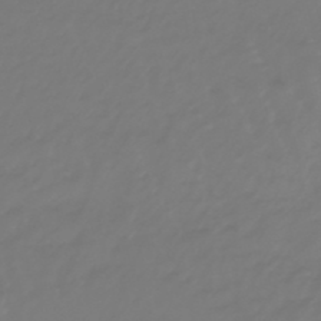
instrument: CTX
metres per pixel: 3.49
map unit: eHb
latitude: -46.9730
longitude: 82.6329
